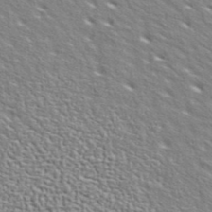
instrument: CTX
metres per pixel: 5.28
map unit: ANa
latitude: 40.6679
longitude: 29.5021
